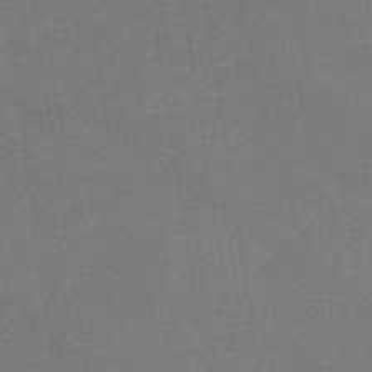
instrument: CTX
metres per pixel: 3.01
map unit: HNb
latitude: -48.8219
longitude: 60.3117
